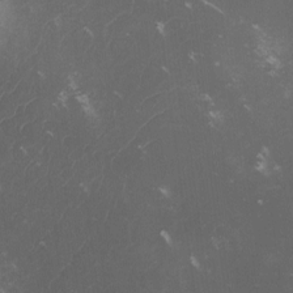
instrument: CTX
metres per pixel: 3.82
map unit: lHvf
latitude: -13.1431
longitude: -101.0648
